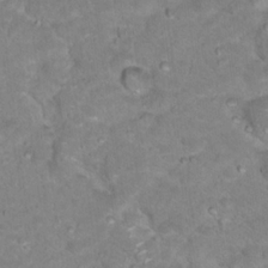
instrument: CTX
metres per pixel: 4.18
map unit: Hto
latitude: 18.4979
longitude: -36.1011
